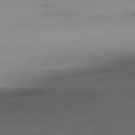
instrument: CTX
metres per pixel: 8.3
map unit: Ap
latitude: -78.6518
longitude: -71.1025
